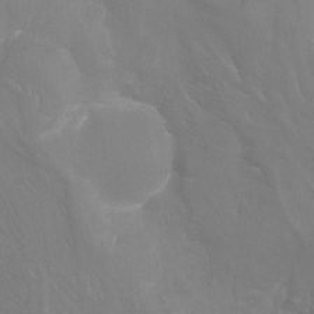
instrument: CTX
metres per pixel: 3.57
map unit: Hto
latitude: -13.4077
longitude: -42.8380
